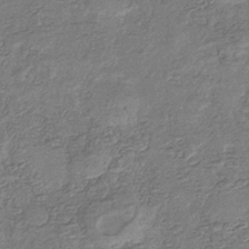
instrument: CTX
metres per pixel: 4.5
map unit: eHb
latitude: -35.1998
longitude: 80.4629
